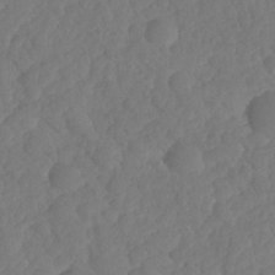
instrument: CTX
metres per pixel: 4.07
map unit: HNhu
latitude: -25.0297
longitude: 49.8989
